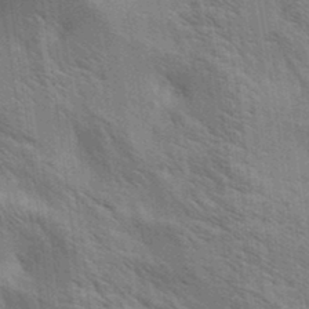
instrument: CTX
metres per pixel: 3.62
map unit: lAa
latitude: 20.0633
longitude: -139.4048
